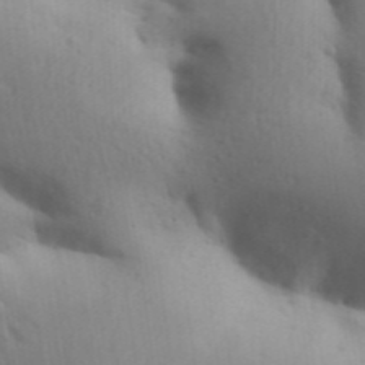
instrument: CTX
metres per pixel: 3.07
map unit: Aa
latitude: 31.2348
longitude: -146.6491
